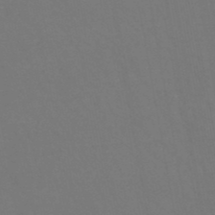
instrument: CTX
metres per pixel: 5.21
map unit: lHb
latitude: -47.7666
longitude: 74.7841
